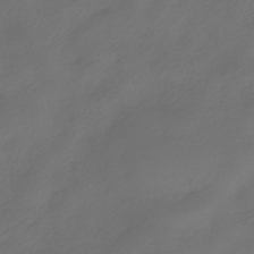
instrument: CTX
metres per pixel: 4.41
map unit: HNhu
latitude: -39.8989
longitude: 96.7274
